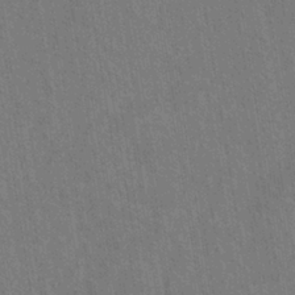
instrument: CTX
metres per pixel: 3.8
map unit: eHh
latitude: -39.2754
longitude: -26.6869
